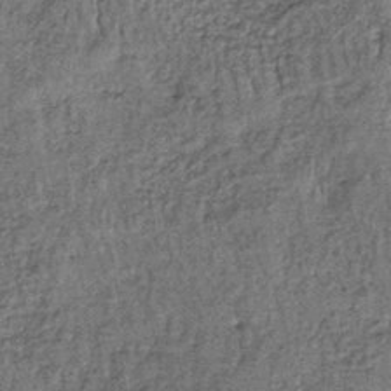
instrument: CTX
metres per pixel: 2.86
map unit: lHb
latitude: -38.6140
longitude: 65.3699
